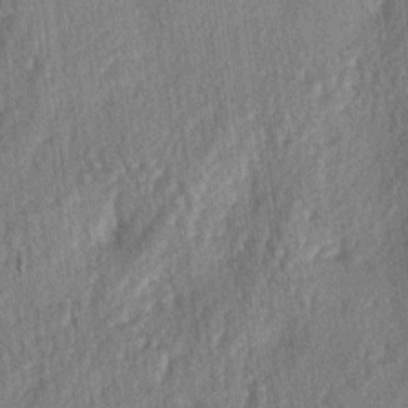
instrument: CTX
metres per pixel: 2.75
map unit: lAa
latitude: -5.3320
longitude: -126.4601
